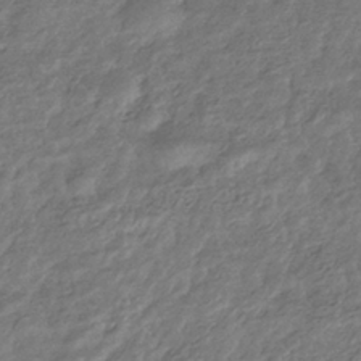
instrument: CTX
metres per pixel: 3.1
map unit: eHb
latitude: -34.3117
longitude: 80.0472
